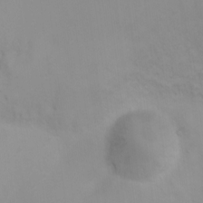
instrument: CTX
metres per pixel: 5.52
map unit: Ht
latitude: 3.3859
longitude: -22.9136
